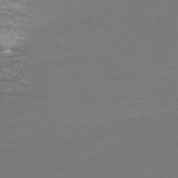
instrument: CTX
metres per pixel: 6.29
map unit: Nve
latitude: -59.3509
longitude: 57.7100
